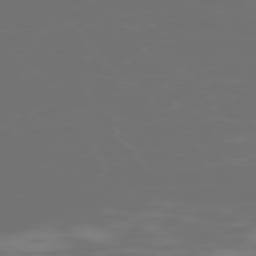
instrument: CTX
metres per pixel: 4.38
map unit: Hpe
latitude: -74.4818
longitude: 6.1605
